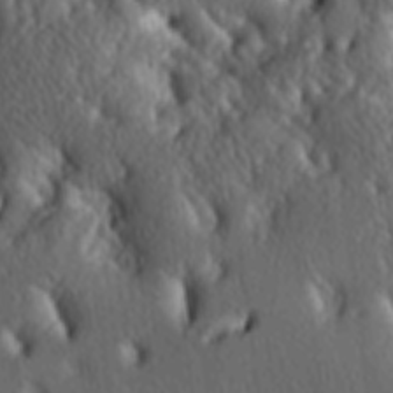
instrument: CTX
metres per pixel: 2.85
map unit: lAa
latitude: -5.9178
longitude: -124.8947
